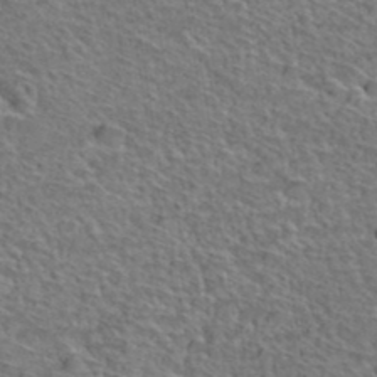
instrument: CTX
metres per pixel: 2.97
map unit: Hto
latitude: 38.3656
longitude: -44.8758
